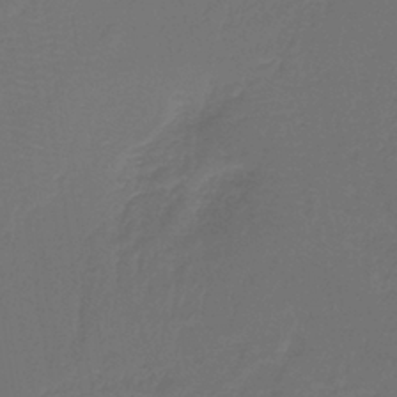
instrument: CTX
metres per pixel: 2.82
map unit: lHb
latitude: -38.6141
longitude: 55.3510
